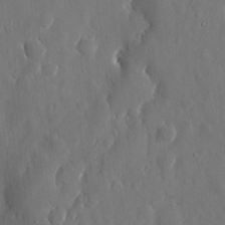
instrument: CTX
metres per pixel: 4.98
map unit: eHh
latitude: 10.6680
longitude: -70.8947
